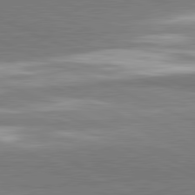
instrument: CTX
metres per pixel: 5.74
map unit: lApd
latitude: 82.0633
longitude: 161.9367
